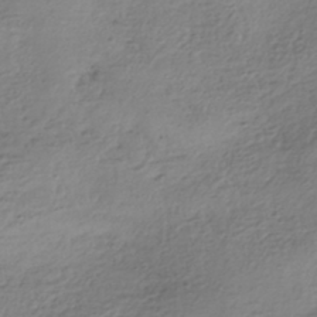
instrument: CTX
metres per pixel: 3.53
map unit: HNhu
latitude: -41.7477
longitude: 99.8989
